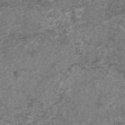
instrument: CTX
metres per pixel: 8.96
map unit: eAb
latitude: 46.6680
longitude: 120.3684
